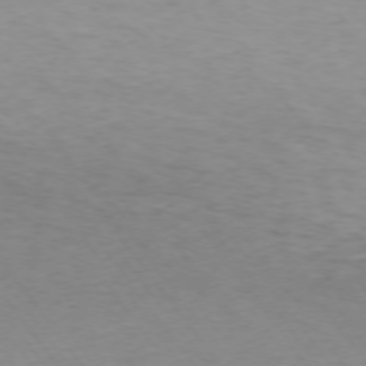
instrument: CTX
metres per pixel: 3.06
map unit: Ap
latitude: -74.6330
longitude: -80.3656
